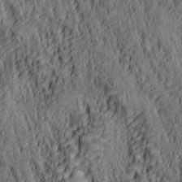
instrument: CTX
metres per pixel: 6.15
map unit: lAa
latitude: 5.4804
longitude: -114.9702
